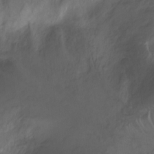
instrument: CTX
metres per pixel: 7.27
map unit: Ht
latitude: -11.5777
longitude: -24.4034
